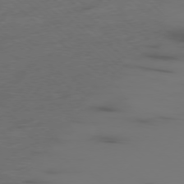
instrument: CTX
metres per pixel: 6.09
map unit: Ap
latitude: -77.4832
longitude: -63.6505
